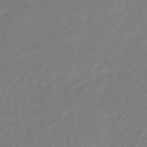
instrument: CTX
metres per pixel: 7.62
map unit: lHb
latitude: -41.1053
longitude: 67.2376
